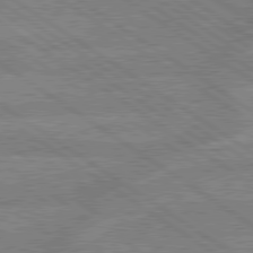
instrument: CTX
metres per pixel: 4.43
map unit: lApd
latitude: 79.3860
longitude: -161.9528
